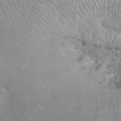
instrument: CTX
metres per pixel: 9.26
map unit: eHh
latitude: 32.2145
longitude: -65.0080
